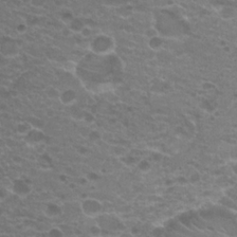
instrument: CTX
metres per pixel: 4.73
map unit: Hto
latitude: 20.2145
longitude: -40.4412
